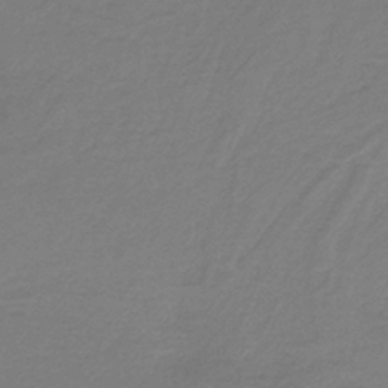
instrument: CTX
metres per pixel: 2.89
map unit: HNb
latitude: -37.5399
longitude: 55.0864
